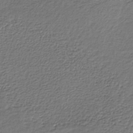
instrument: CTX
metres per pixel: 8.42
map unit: lHb
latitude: -35.8422
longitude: 61.7667
